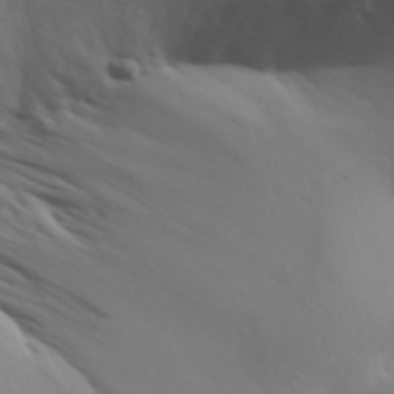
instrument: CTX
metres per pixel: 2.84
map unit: Aa
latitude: 32.5357
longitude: -143.8206
